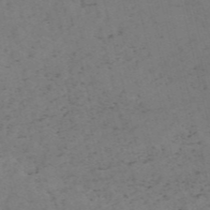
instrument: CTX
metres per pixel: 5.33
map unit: HNb
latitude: -54.9353
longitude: -47.4994
